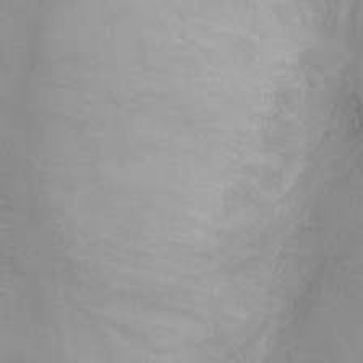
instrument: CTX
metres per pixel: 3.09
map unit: Ht
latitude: -4.1228
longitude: -19.1970
